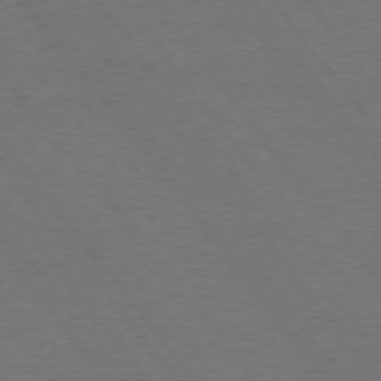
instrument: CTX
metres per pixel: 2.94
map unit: Hpe
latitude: 74.9892
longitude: -137.8961
